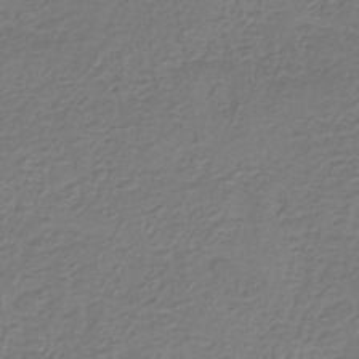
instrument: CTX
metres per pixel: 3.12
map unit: HNb
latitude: -33.5966
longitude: 55.8045
